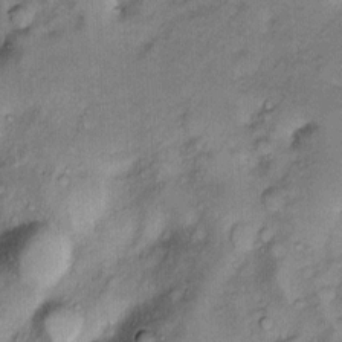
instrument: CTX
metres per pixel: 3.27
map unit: Htu
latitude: -5.3509
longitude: 158.4251
